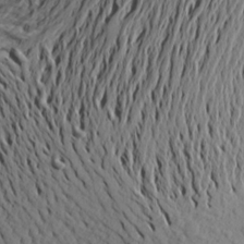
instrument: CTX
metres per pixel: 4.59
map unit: Aa
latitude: 20.6302
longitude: -148.4601
